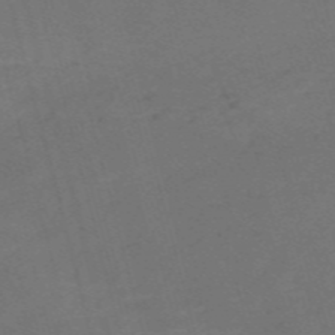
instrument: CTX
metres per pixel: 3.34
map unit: Nve
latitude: -59.0108
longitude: 58.0283
